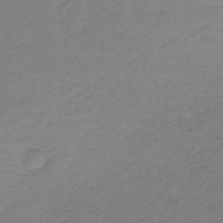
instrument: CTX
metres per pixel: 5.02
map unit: HNb
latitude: -33.9556
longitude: 61.1242
